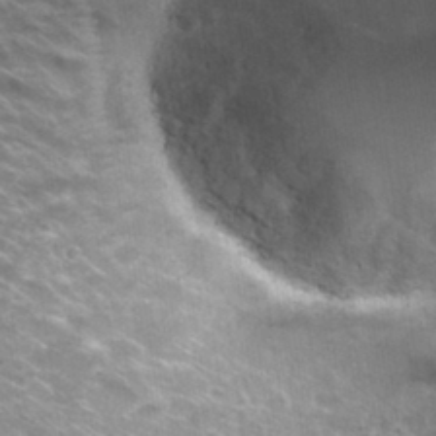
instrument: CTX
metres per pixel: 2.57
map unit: Hto
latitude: 31.3860
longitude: -44.8758
